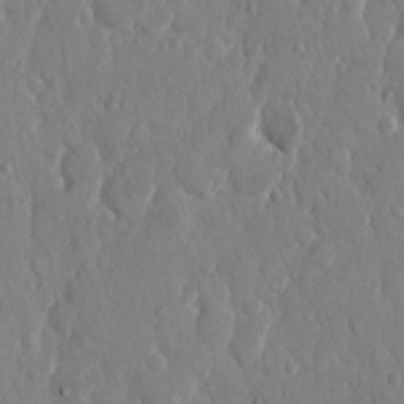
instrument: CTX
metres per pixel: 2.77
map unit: eHh
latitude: 13.2915
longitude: -69.7072
